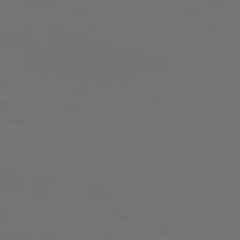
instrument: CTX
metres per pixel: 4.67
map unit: Hpe
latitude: 74.2334
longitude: -125.7638
